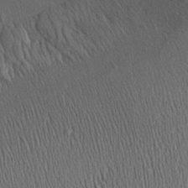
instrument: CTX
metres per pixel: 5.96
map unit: Aa
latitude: 28.2522
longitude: -136.3845
